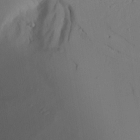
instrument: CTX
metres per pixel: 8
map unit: Aa
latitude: 24.1577
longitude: -131.9906
